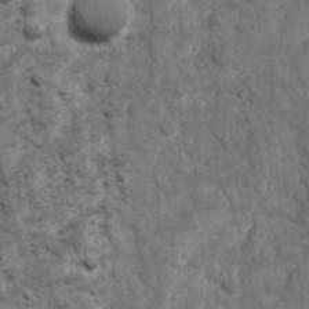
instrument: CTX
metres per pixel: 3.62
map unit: Ave
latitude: 16.9514
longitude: -132.7246
